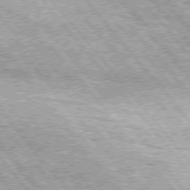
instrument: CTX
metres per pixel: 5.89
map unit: Hpe
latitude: 75.3482
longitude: -157.3481
